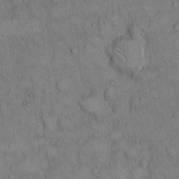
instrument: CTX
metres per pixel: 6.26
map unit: Hto
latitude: 8.9703
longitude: -59.6694
